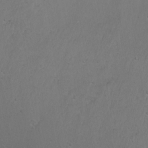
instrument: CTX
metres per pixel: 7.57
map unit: Nhu
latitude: -6.4251
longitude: -67.8394
